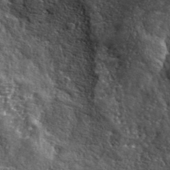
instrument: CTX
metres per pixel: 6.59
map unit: ANa
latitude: 41.0080
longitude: -86.8569
